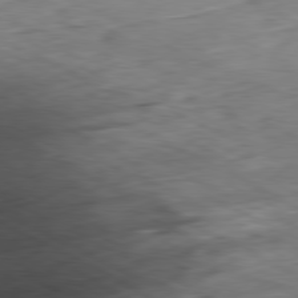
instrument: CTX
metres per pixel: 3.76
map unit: Ap
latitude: -80.8786
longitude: -82.7246
